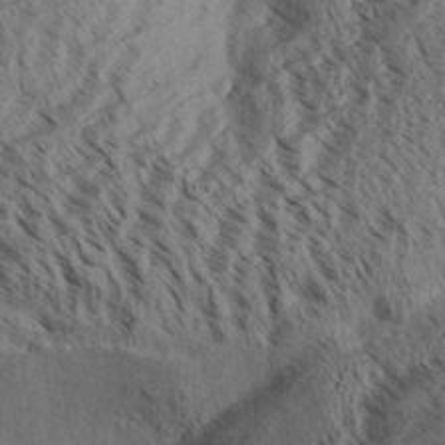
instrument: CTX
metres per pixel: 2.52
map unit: Aa
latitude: 31.4616
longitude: -138.1389
